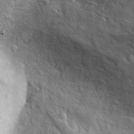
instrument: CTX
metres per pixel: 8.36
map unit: Ave
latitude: 18.6490
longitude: -133.5371
